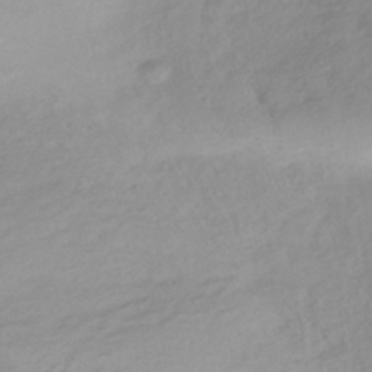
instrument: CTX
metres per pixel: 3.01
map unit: HNhu
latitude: -43.1620
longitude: 96.6519
